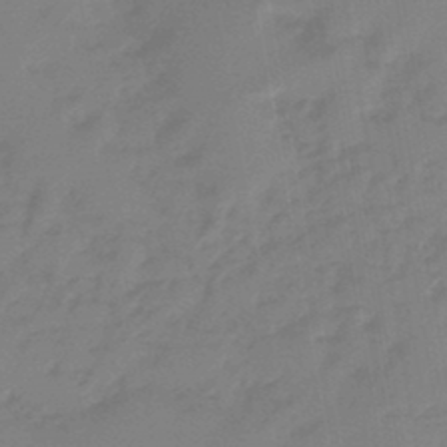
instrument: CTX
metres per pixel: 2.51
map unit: eHb
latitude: -45.6344
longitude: 86.6141
